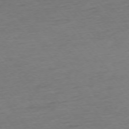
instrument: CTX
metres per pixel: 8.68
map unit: Ap
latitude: -75.6722
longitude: -83.3859
